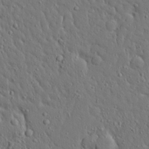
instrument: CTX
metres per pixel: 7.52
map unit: Ave
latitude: 17.8961
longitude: -141.2348
